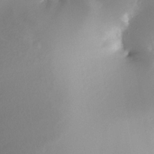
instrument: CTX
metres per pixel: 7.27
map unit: Nhe
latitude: -31.8989
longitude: -116.2712
